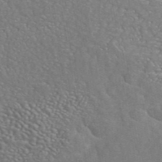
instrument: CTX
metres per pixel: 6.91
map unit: eAb
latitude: 42.8758
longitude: 106.4062
